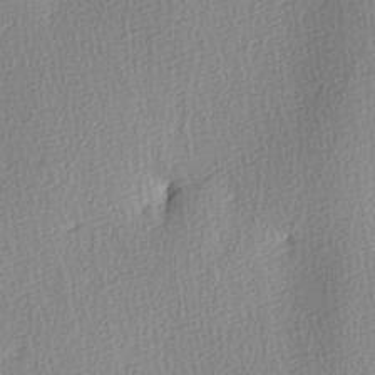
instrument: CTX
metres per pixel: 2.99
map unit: Ave
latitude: 3.4237
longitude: -111.9528
